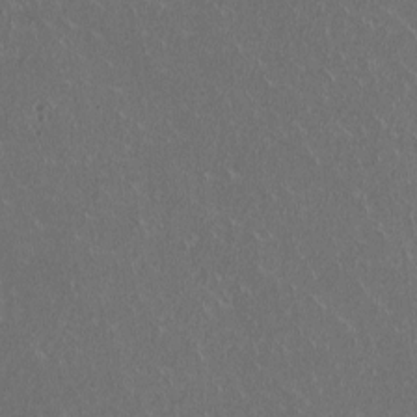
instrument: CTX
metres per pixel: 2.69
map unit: HNhu
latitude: -0.4062
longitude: -2.1200
